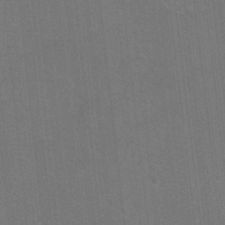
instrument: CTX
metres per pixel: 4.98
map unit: Hto
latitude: 12.2712
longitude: -36.0822
